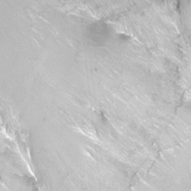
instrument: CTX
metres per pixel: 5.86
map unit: Ht
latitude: -6.2361
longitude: -36.3279
